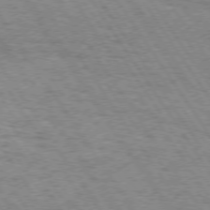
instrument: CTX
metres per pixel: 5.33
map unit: Hpe
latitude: 73.6505
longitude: -130.9514
